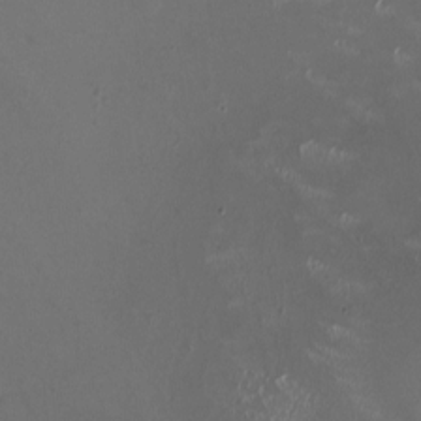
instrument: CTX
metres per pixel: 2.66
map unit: HNhu
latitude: -0.4629
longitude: -2.9136
